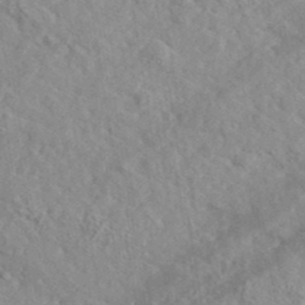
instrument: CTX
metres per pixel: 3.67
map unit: lHvf
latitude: 37.5182
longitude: -89.9151
